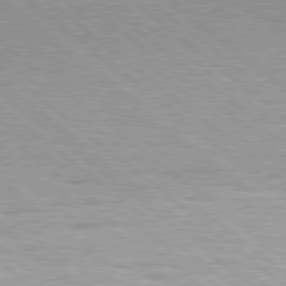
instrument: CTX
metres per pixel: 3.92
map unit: Hpe
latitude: 78.7247
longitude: -140.7813
